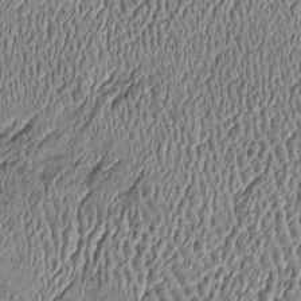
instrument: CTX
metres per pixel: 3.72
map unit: Htu
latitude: -6.8597
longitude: 156.8408
